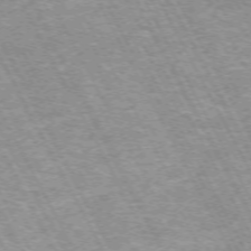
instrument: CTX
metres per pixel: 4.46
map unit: Hpe
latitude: -72.1983
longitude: 11.8045
